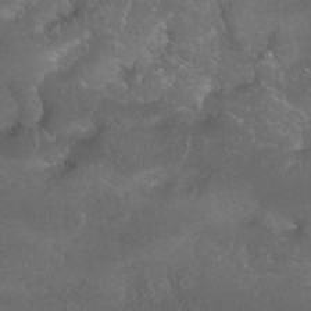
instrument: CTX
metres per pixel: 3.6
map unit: Nhu
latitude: 26.8569
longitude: -65.7450
